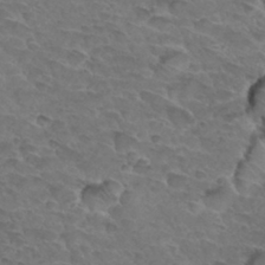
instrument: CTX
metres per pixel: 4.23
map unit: Hto
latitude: 33.2726
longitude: -46.1767
